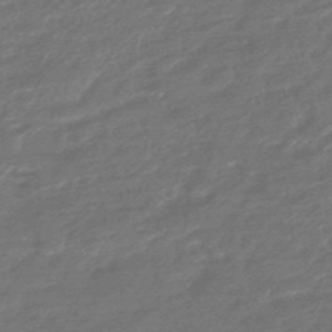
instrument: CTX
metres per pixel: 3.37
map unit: HNhu
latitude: -47.0675
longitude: 90.1606
